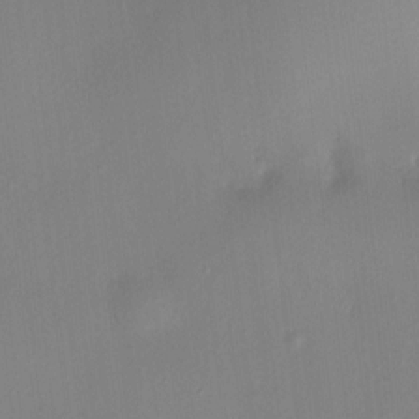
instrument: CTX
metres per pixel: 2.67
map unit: HNhu
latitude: 7.1970
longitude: 1.4644
